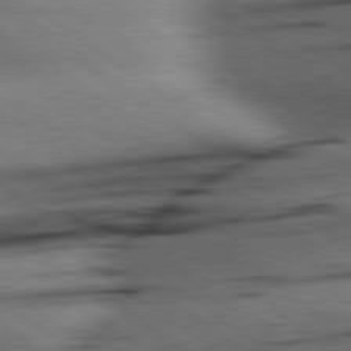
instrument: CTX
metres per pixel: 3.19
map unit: Hpe
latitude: 78.7435
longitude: -155.1403
